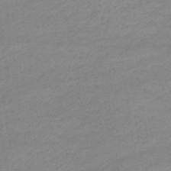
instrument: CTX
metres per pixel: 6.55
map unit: eHb
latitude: -33.6722
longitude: 70.6896
